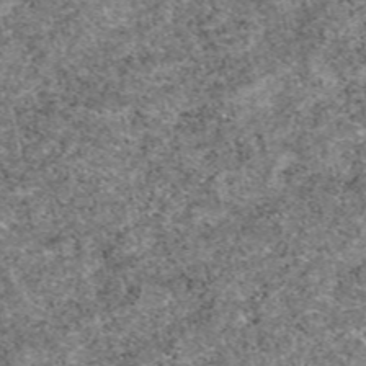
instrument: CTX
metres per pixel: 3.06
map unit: eAb
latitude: 49.4804
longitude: 107.9178
